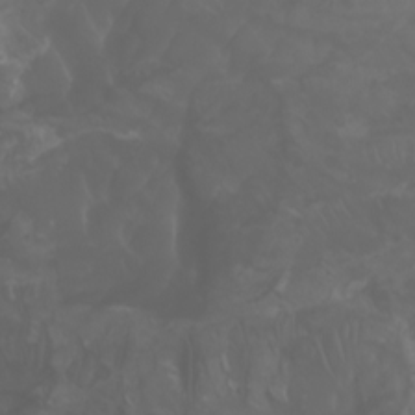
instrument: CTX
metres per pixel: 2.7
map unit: Nhu
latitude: -6.9352
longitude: -85.9717
